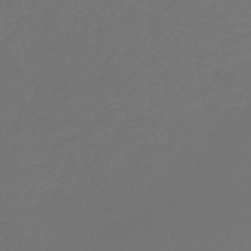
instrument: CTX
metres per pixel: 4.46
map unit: lHb
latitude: -47.3320
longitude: 65.5021
